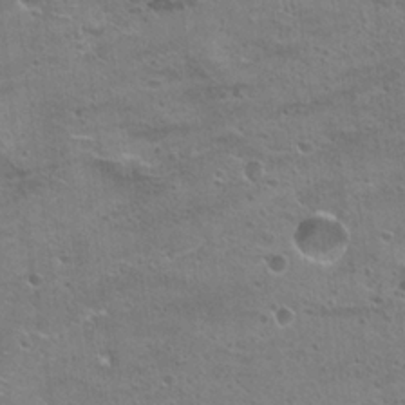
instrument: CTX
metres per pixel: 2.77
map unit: Hto
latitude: 22.9892
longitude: -41.8016
